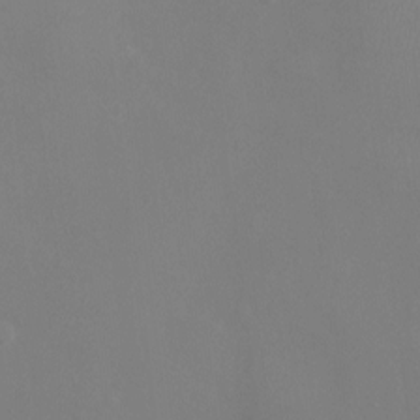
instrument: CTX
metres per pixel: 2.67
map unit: Ht
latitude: -9.2754
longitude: -20.7624
